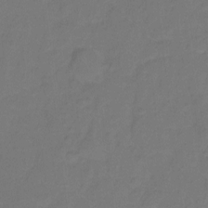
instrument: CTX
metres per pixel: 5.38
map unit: Hto
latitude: -2.2739
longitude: -34.4601
